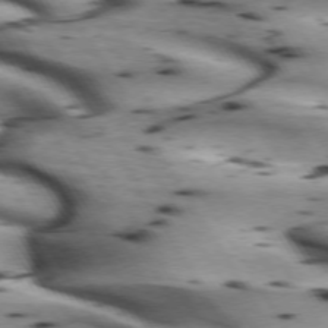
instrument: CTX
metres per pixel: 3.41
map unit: lApd
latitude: 72.6680
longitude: -52.5546
